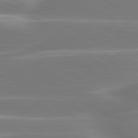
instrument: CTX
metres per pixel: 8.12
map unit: lApd
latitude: 80.8569
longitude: -128.8380
